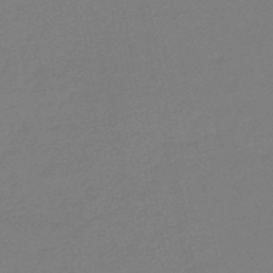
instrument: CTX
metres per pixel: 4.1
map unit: eHb
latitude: -45.7289
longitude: 88.4629
